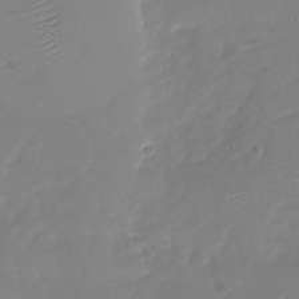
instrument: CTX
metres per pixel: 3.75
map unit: Nhu
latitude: -28.1984
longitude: -60.5168
